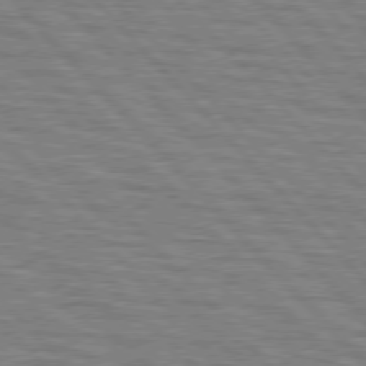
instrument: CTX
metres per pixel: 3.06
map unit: lApd
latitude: 76.6679
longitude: -72.8191
